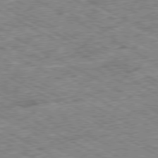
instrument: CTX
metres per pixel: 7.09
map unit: Ap
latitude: -80.2362
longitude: -85.1592
